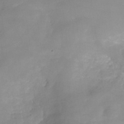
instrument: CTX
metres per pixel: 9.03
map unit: Hve
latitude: -31.3698
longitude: 89.4265
